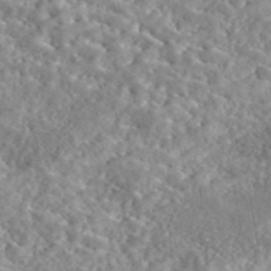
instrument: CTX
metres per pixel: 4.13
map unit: eAb
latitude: 45.3104
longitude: 128.5763
